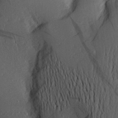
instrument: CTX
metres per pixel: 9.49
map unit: Aa
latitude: 19.0647
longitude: -143.2159
